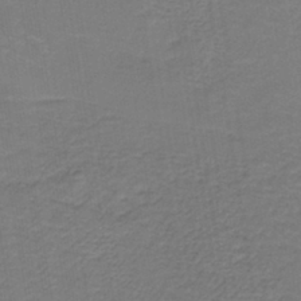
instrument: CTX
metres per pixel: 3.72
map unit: lHb
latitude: -38.2551
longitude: 58.0849
